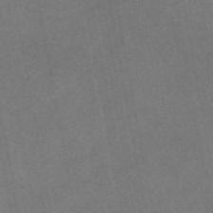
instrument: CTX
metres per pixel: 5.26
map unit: eAb
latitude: 47.4805
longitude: 127.6721
